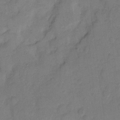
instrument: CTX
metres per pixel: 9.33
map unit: Hto
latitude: 7.5560
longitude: -61.8583
